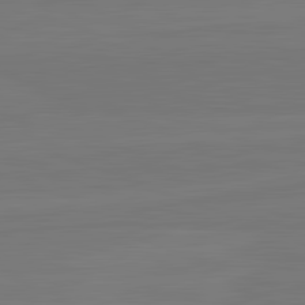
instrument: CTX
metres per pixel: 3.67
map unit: lApd
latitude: 82.3278
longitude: 164.8408
